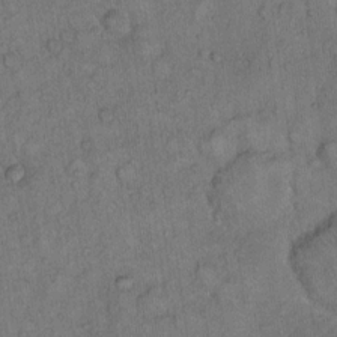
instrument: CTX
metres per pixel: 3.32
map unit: Hto
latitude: 11.9150
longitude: -58.1011
